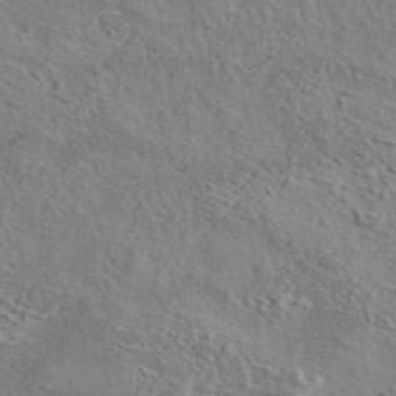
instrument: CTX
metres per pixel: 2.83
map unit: eAb
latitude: 43.1592
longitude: 114.2172
